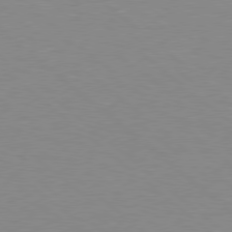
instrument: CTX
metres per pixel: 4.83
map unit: Hpe
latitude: 78.2712
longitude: -151.1025
